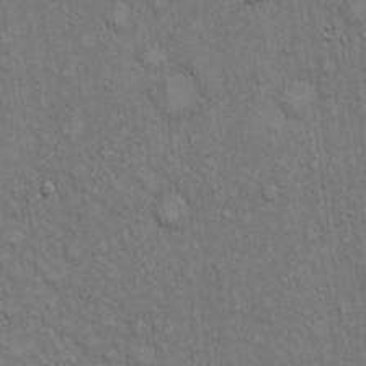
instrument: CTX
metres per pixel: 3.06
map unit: Hto
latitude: 13.8583
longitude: -60.8002
